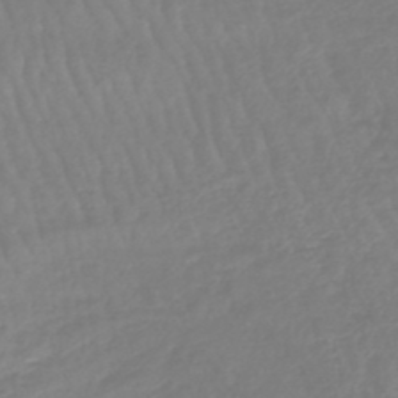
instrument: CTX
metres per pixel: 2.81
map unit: lHb
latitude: -45.7100
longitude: 78.9730
